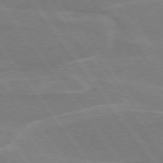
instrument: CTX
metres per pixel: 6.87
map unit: lApd
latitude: 74.8947
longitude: -67.3481
